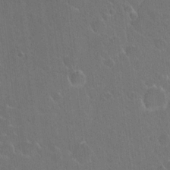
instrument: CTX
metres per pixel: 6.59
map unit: Hto
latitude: 17.9528
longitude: -39.9150
